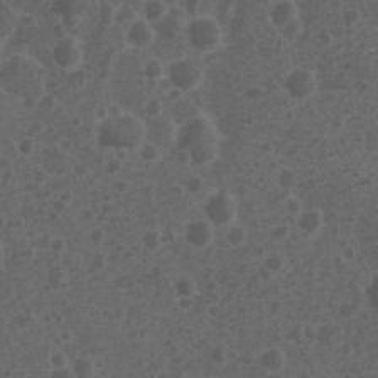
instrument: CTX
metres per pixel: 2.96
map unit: Nhu
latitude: 3.3670
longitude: -14.8947
